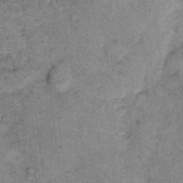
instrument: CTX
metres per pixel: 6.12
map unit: eHh
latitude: 11.2537
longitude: -63.0081
